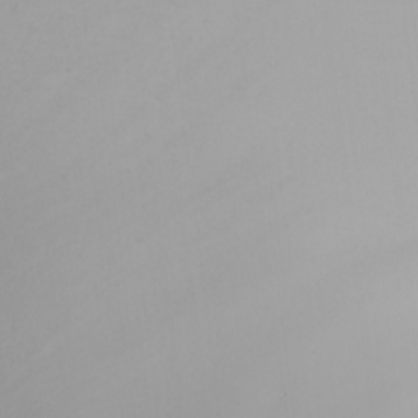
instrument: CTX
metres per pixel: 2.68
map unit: Nhu
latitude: -6.7652
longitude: -90.6302
